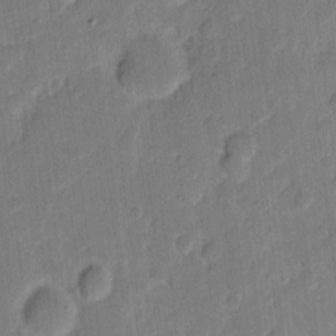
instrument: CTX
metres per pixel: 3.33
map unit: eHh
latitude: 10.6680
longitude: -65.6505
